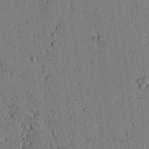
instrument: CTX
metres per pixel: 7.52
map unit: lAvf
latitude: 4.4601
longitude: 158.4628
